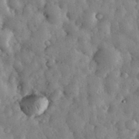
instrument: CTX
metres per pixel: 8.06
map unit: eHh
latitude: 34.0633
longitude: -68.7813
